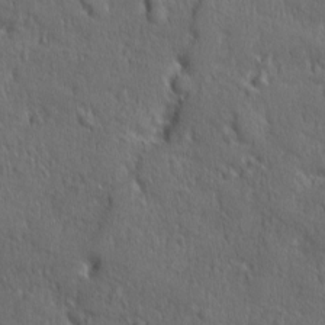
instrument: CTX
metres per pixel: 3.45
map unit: Ave
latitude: -9.1242
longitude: -119.1970
